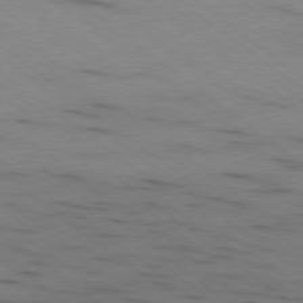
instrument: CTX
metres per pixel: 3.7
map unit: Ap
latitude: -79.3887
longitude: -100.3656
